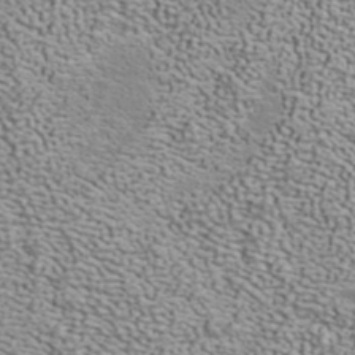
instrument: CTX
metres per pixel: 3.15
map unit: ANa
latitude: 40.1577
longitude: 20.8408
